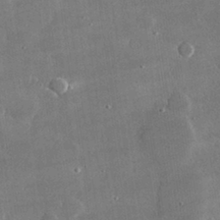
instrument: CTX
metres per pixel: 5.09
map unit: lHvf
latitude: 30.8380
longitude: -93.0647
